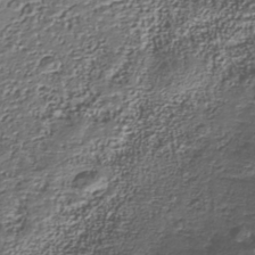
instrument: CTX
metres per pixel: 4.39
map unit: Nhu
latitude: -39.8423
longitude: -85.8206
